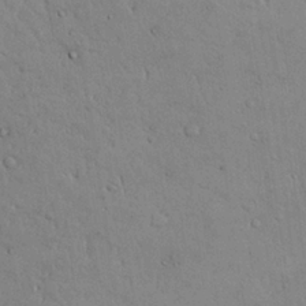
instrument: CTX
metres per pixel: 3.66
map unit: Nhu
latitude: 24.3089
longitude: -72.7625
